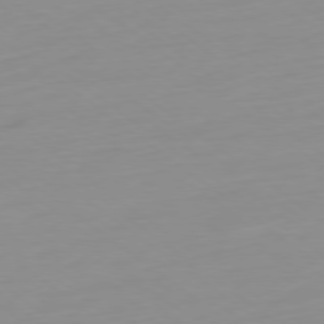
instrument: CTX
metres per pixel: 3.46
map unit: Ap
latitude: -79.0864
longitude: -66.1955
